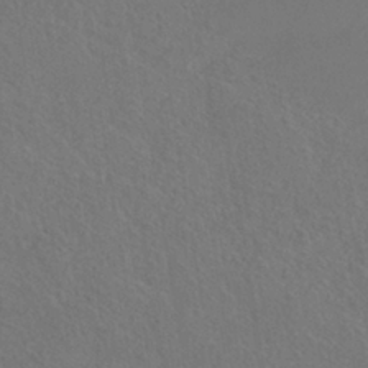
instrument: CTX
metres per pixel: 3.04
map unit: HNhu
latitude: -39.1431
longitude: 101.0675
